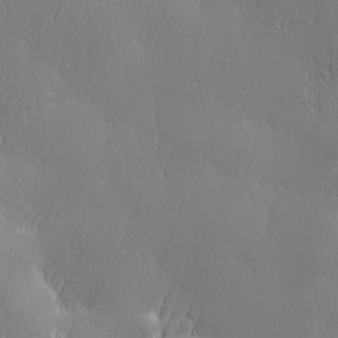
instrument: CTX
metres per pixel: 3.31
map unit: Ave
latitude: 2.4979
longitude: -113.2348
